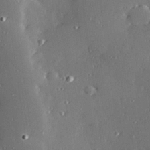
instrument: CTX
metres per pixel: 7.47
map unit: Hve
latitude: 27.5182
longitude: -91.0836
